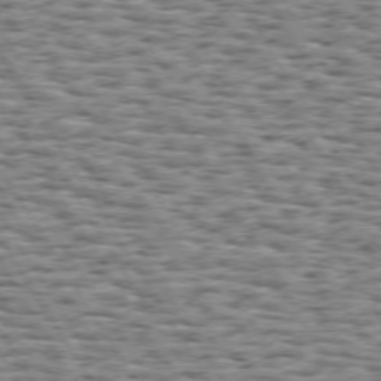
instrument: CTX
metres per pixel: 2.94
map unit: Hpe
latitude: 73.1970
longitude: -131.5749
